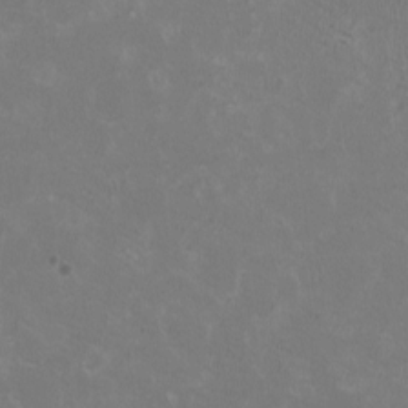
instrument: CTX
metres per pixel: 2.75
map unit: HNhu
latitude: 0.9891
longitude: -1.0836
